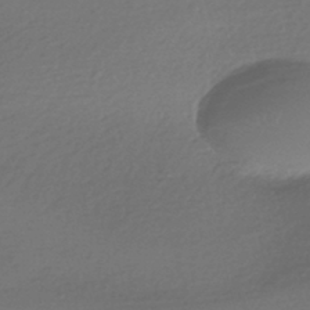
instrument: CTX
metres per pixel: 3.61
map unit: HNhu
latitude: -42.3117
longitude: 94.6896
